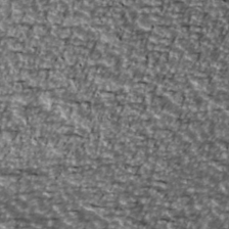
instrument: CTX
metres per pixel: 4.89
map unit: Ave
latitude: 41.0458
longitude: -114.2522
